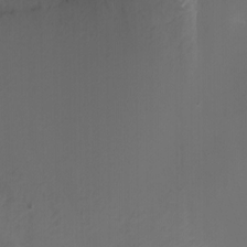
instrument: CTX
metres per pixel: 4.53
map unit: Aa
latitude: -7.6344
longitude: -77.7827
